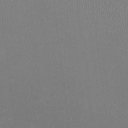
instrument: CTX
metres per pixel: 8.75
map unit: HNhu
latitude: -3.3887
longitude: -2.1200
